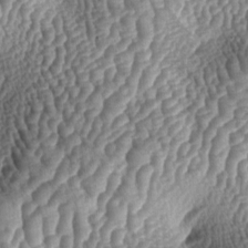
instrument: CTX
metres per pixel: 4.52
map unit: lAa
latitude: -5.3887
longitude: -127.8017
